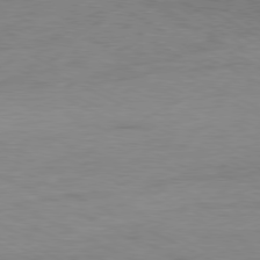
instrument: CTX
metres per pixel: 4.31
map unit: Ap
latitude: -80.3307
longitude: -81.9339
